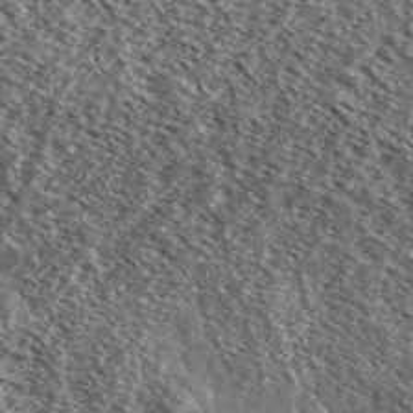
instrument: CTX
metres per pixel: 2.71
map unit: Ave
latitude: 37.7261
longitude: -109.1403
